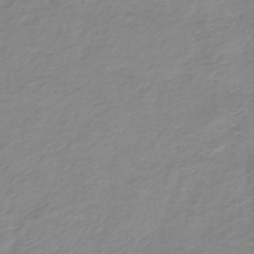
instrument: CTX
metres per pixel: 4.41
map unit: eHb
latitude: -36.2928
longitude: 73.3509
